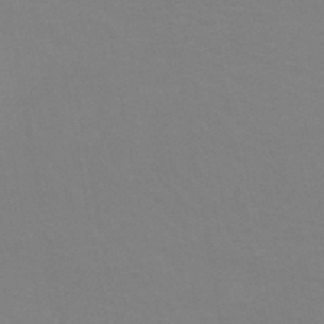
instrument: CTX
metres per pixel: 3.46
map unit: HNb
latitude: -48.5574
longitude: -46.1011
